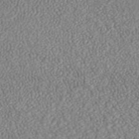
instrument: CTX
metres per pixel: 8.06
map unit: ANa
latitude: 43.6316
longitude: 28.5385
